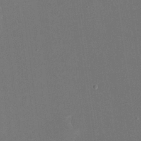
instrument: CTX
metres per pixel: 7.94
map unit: eHh
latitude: 19.3103
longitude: -69.0081
